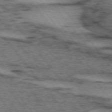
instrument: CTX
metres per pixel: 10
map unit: lApd
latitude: 73.8206
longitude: -76.9513
